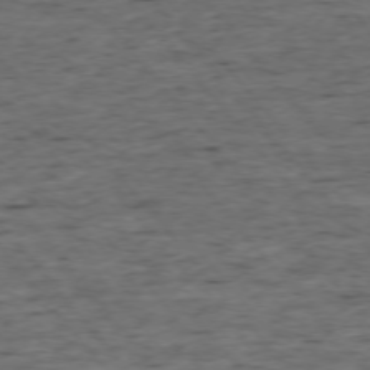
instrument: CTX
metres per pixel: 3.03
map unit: Ap
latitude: -75.6344
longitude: -90.4601
